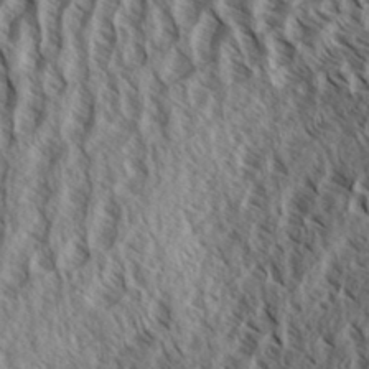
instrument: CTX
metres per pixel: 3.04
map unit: eHh
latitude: 34.5545
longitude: -137.8395
